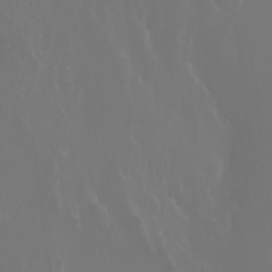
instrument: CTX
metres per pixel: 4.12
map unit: Ht
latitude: -2.8785
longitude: -60.5545
